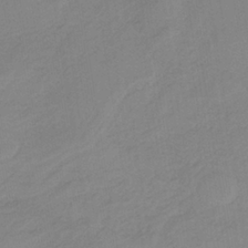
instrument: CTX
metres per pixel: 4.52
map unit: HNb
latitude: -35.0675
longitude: 56.9919
